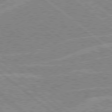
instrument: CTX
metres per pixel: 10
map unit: Hpe
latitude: 78.4601
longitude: -156.4223
